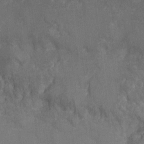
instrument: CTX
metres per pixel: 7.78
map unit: Nhu
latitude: -10.5007
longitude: -36.1200
